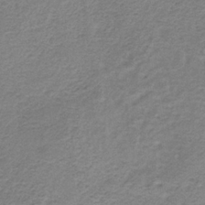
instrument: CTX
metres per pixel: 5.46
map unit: HNb
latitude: -34.6141
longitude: 56.7274
